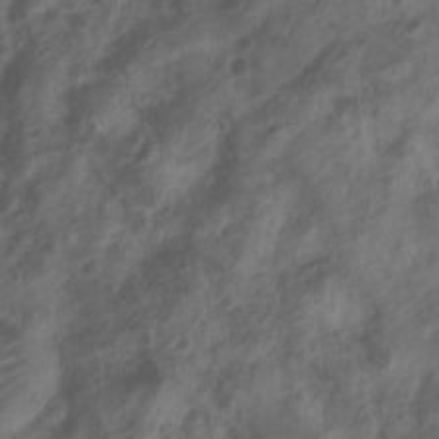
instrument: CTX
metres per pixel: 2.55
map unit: Nhu
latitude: 7.1025
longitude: -21.4426
